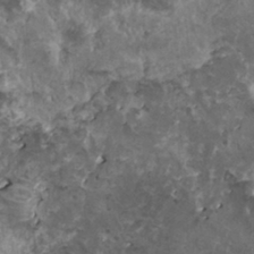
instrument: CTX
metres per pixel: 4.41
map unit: HNhu
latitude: 3.2915
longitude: 5.8233
